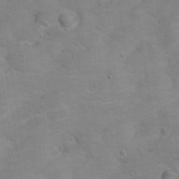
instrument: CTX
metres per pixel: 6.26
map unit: Hto
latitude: 17.6127
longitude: -38.3845
